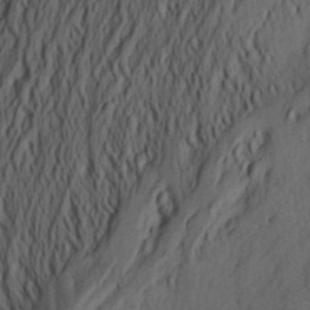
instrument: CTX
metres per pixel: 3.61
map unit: Aa
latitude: 26.8758
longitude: -143.9150
